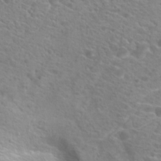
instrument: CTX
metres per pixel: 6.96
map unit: Hto
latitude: 21.5749
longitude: -39.1025
